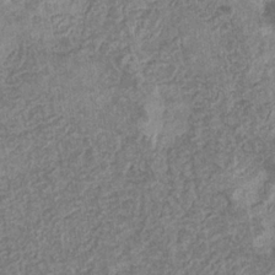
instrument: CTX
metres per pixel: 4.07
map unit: eHb
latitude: -31.5399
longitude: 72.5385
